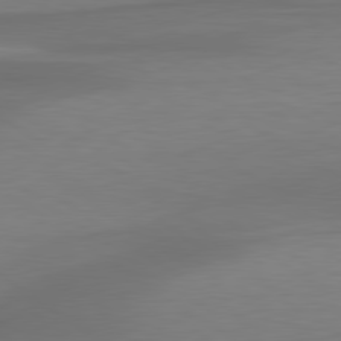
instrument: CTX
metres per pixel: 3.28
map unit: lApd
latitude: 79.6505
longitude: -86.5923
